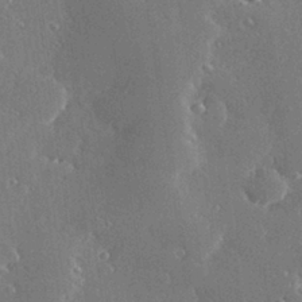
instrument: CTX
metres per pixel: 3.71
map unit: Hve
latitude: 28.6112
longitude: -92.4223
